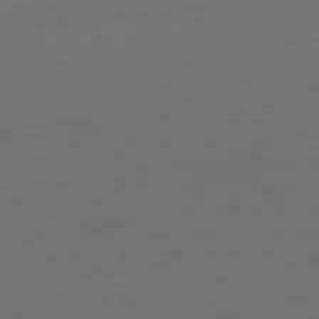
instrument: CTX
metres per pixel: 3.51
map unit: Ap
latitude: -78.5195
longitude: -99.4993
